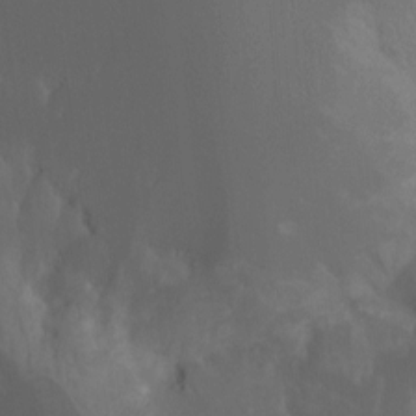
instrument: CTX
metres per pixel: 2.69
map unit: Nhu
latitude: -15.5399
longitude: -57.6127
